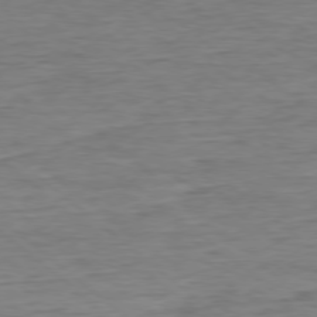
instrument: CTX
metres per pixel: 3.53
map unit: Ap
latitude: -78.6329
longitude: -87.4993
